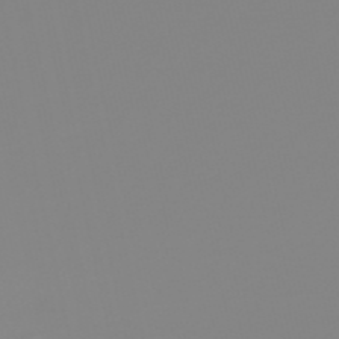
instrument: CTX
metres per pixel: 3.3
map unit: HNb
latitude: -53.4832
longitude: -50.9135
